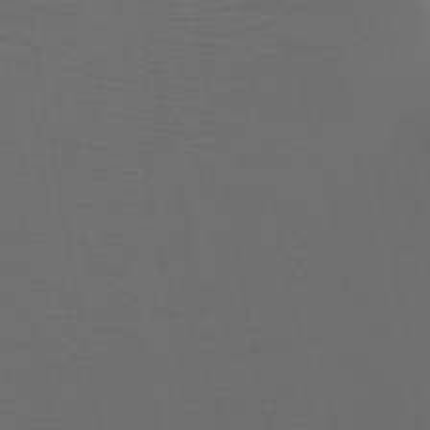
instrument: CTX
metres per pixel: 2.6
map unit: HNb
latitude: -49.7856
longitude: -45.9717
